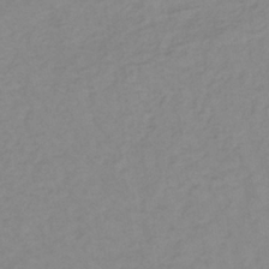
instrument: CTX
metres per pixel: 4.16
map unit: lHb
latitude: -36.2739
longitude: 70.4629
